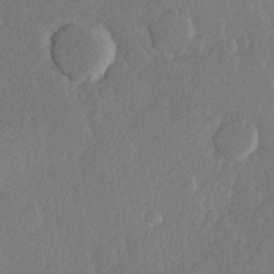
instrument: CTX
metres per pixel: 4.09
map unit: Hve
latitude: 23.6694
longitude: 145.2754
